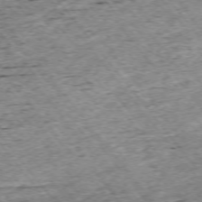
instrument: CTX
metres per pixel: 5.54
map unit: Ap
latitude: -74.8219
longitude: -86.8002
